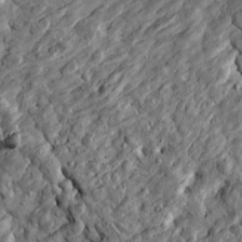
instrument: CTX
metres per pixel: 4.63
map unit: Htu
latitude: -4.0661
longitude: 157.2376
